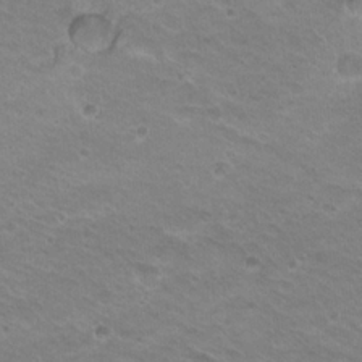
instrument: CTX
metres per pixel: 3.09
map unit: Hto
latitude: 20.4412
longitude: -32.5357
